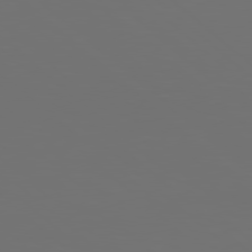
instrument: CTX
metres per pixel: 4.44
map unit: Hpe
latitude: 78.5546
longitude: -173.7071
